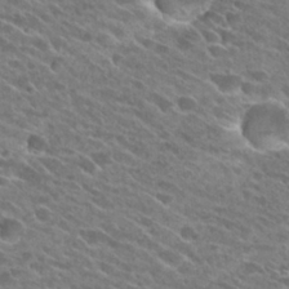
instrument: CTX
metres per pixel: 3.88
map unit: Hto
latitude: 26.3278
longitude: -41.9717
